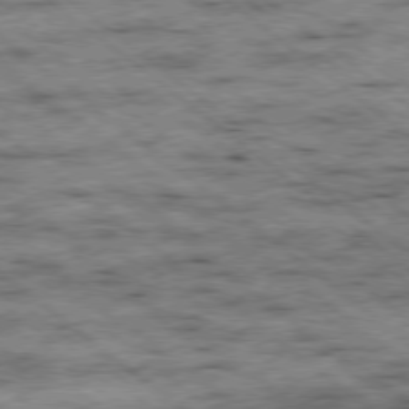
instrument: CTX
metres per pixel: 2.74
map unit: Ap
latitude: -79.0108
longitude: -51.5182
